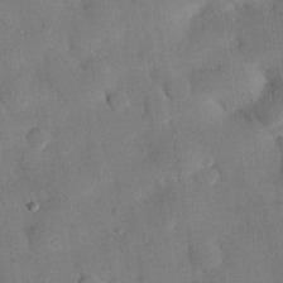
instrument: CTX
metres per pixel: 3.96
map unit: eHh
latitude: 26.9514
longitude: -77.0647
